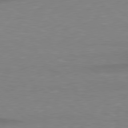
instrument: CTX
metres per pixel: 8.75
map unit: lApd
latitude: 78.9703
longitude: -88.3657
